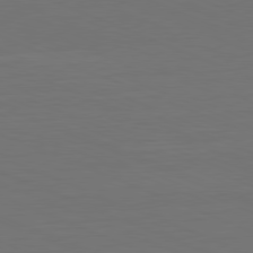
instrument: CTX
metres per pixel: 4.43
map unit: Hpe
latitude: -81.8045
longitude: 21.2187
